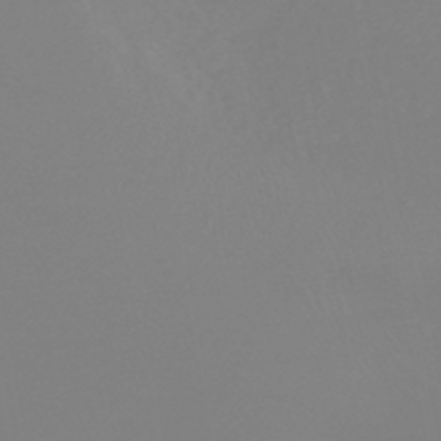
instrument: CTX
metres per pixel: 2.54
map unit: lHb
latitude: -45.2187
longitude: 64.7841
